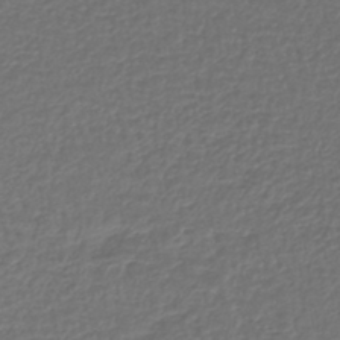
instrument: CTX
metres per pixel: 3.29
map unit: lHb
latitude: -43.1620
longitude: 61.7856
